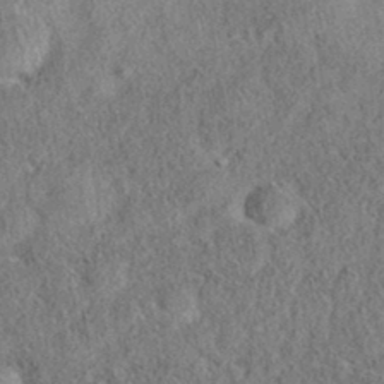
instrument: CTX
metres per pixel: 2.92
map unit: eAb
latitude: 35.5749
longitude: 106.9920
